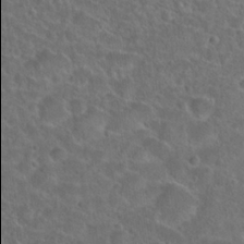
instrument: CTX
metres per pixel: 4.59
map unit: Hto
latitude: 23.9528
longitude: -45.9906
